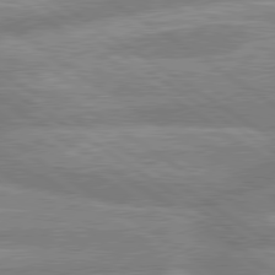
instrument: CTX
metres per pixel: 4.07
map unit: lApd
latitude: 80.0255
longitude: -164.3467
